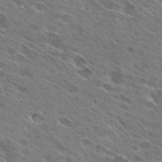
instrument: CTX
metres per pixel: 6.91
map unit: Hto
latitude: 29.3104
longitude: -44.4790
